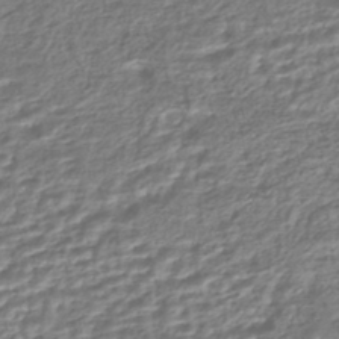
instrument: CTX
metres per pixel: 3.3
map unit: HNhu
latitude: -44.7841
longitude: 97.4266
